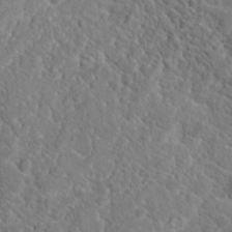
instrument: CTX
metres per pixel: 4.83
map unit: Hto
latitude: 18.9702
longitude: -38.3467
